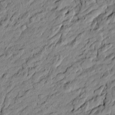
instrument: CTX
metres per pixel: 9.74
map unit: Htu
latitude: -6.3117
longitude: 177.5021
